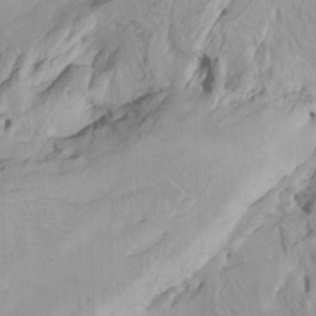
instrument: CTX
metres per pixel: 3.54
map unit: Htu
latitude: -7.8233
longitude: -66.2522
